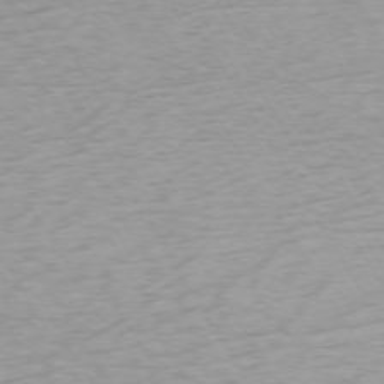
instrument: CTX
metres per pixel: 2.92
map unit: Ap
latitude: -73.1053
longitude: -69.0648
